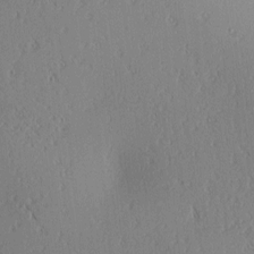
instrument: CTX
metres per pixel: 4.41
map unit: lAa
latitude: 1.6505
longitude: -116.1578
